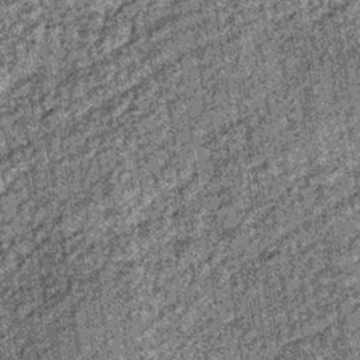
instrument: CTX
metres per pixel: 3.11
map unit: lHb
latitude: -36.2172
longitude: 66.9731
